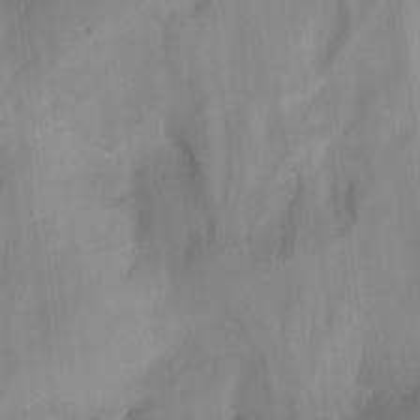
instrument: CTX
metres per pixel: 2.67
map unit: Nhu
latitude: -14.1228
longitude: -54.2333
